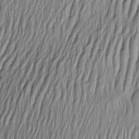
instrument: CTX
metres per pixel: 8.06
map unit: Nve
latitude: -22.8030
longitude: -137.9339
